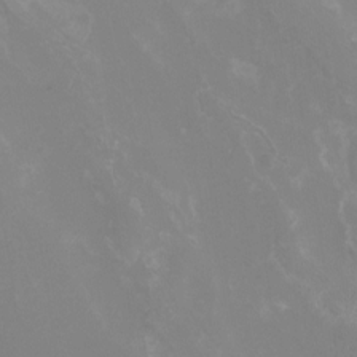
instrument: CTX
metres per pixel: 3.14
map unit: Nhu
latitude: -10.0094
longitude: -75.6694
